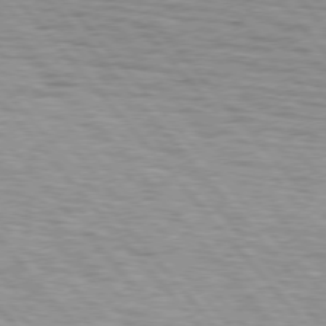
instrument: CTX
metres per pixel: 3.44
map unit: lApd
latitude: 75.6316
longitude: -82.5923
